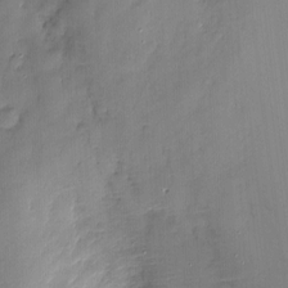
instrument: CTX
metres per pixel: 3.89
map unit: Nve
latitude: -6.9919
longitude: 175.2753
